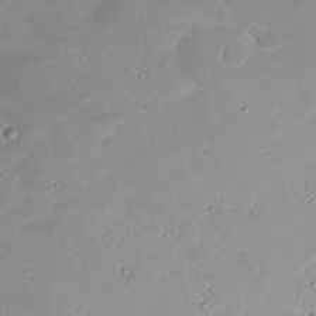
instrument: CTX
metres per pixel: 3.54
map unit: Nhu
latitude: 23.2915
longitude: -62.1956
